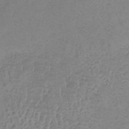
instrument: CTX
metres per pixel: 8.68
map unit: lHb
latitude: -34.4629
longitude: 70.3684
